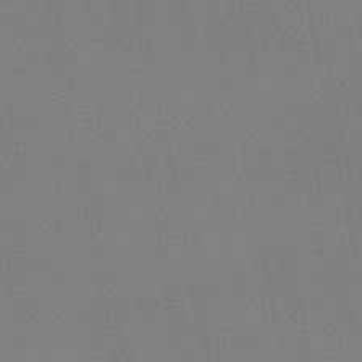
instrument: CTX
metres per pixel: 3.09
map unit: lHb
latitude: -48.0850
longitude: 68.9541
